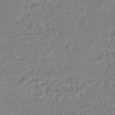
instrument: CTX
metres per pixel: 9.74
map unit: HNhu
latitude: -47.4265
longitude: 102.3306
